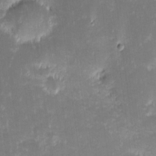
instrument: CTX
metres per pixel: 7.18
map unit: eHh
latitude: -1.6911
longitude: -86.6301
